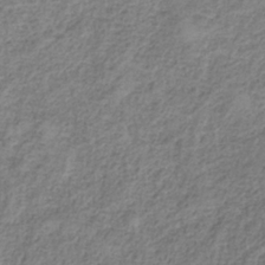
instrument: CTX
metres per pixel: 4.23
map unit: HNb
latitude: -34.3495
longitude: 56.1795
